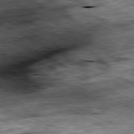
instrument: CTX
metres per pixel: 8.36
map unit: Ap
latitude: -80.9353
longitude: -89.5183
